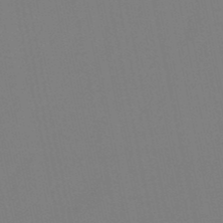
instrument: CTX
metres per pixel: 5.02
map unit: lHb
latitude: -49.9367
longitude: 70.5196
